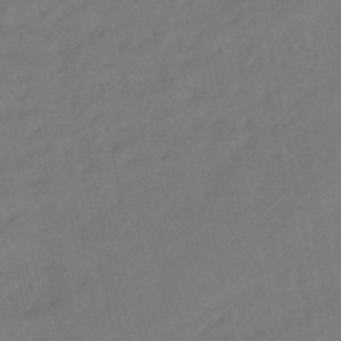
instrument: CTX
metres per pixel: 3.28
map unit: eHb
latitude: -47.1620
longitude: 81.0487
